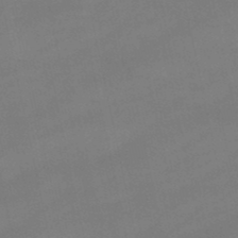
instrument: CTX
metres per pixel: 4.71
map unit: lHb
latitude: -46.8975
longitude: 70.2362
